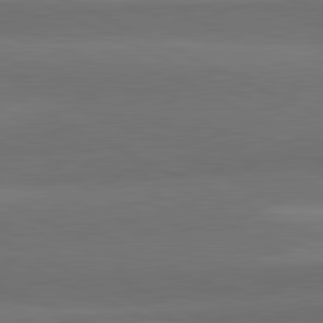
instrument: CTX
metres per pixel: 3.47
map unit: lApd
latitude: 82.3467
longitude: 158.7274
